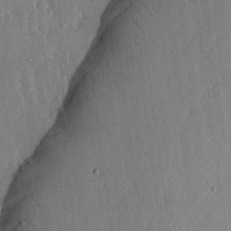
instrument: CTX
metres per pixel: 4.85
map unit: lHvf
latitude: 17.3104
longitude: -115.8961
